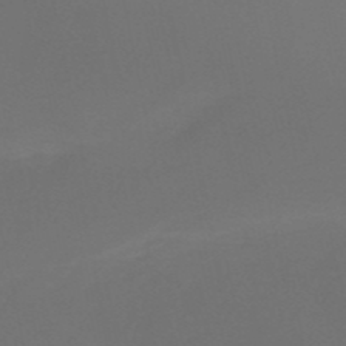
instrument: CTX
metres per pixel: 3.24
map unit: HNb
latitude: -51.0675
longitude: -41.9906
